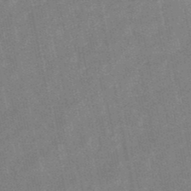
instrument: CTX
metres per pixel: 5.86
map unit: lHb
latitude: -48.7652
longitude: 79.1053
